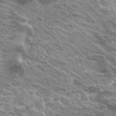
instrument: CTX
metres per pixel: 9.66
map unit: Hto
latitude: 24.7624
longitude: -40.1388
